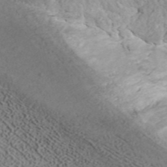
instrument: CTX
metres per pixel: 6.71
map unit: ANa
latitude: 39.3859
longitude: 19.2187
